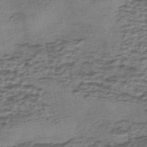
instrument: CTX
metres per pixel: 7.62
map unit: eHh
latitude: -43.2187
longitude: 120.0094
